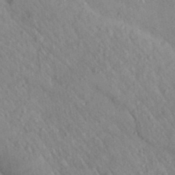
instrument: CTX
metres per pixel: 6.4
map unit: Aa
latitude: 29.4615
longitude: -148.1011
